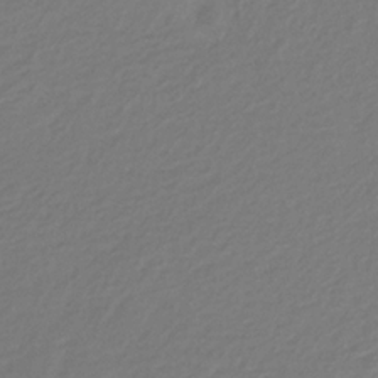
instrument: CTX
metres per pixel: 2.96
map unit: eHb
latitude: -29.7289
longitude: 67.5777
